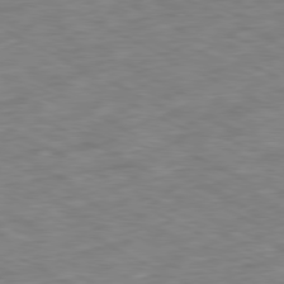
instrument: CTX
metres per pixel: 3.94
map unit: Ap
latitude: -79.5399
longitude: -68.1200
